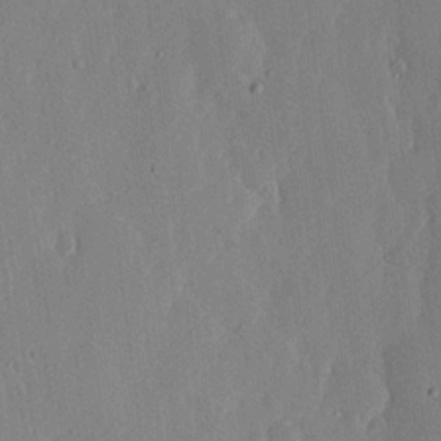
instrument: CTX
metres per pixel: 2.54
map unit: lHvf
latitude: 18.5356
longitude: -115.6882
